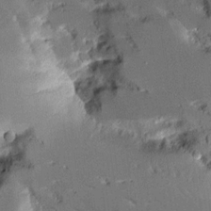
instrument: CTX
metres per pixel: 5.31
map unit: Aa
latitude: 11.1970
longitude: -125.9150
